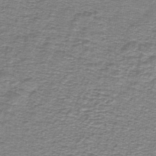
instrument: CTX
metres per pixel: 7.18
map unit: lHb
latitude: -41.5777
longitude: 55.2754
